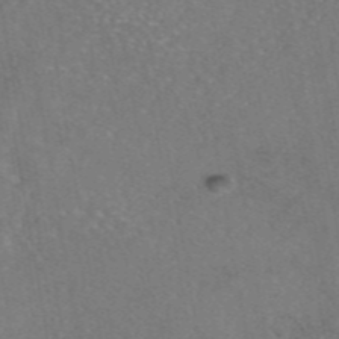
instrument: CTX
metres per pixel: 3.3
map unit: eAb
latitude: 46.8002
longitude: 106.7086
